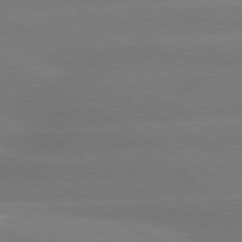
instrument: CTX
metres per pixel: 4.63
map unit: lApd
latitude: 80.4601
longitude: -146.5357
